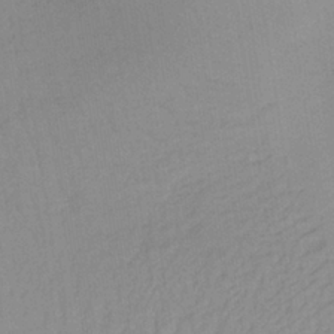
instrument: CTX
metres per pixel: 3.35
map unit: lHb
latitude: -36.0283
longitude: 68.6329
